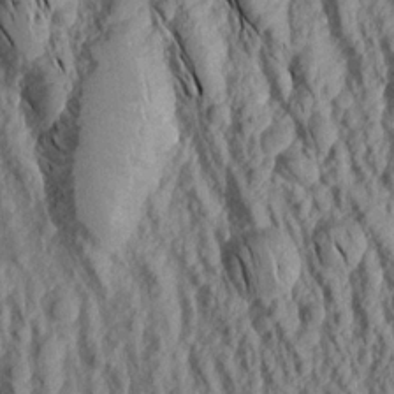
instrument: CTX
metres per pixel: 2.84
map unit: Aa
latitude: 18.3278
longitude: -145.5182
